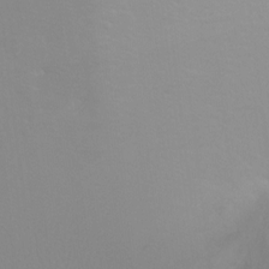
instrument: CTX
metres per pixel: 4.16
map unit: Ht
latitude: -6.7841
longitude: -33.5938
